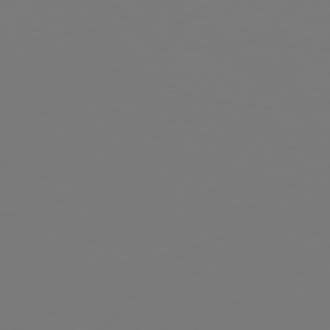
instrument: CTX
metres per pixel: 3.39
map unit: Hpe
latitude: 76.1955
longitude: -136.0255
